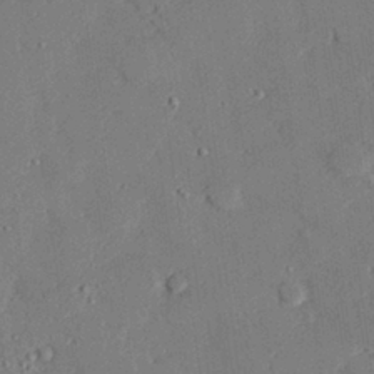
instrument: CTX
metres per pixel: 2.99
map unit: eHh
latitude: 27.1970
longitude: -81.3104
